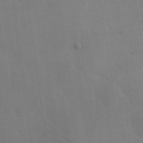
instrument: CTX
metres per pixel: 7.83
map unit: eHh
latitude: 17.7072
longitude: -67.2725
